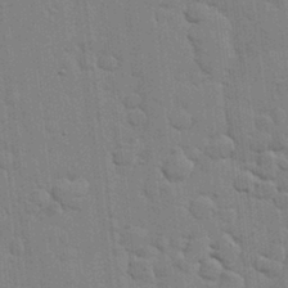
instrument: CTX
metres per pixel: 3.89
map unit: lHvf
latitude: 17.3671
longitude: -113.5938
